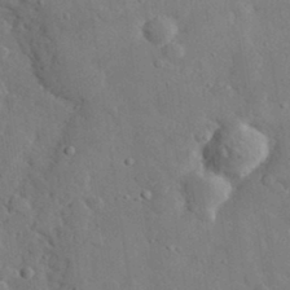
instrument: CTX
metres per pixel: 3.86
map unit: lHvf
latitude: 32.8191
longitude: -85.6883
